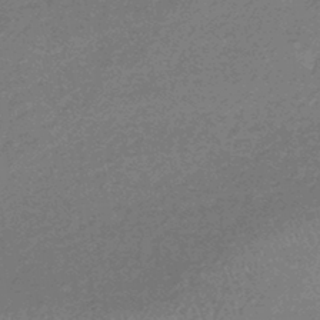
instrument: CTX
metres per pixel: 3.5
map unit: HNhu
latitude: -44.4062
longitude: 93.0675
